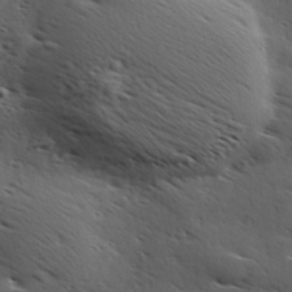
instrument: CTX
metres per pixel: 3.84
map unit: Hve
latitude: 23.9339
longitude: -96.8380
